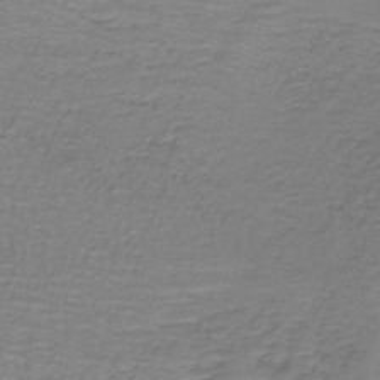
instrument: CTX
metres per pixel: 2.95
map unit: lHb
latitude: -41.6155
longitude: 57.1809
